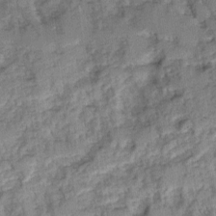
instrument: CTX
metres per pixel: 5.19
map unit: Ave
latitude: 0.6112
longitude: -110.2145
